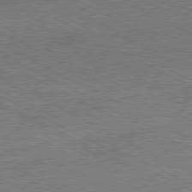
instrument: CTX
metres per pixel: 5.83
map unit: Hpe
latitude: -81.2187
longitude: 20.7274
